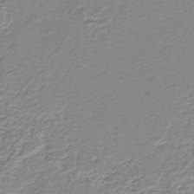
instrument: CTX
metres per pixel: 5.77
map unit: HNb
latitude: -40.4629
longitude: 51.3132
